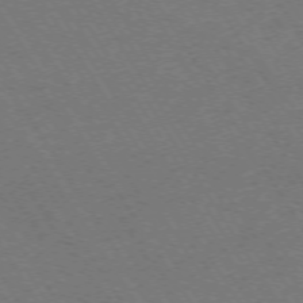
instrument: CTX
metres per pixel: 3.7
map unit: Ap
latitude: -74.1795
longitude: -71.7072
